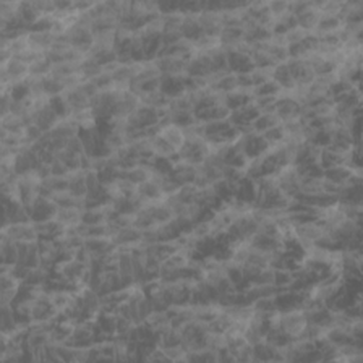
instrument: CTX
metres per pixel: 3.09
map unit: eHh
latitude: -1.2376
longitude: 14.5385
